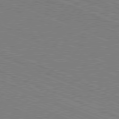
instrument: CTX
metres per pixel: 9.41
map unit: Hpe
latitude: -81.6155
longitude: 17.1620
